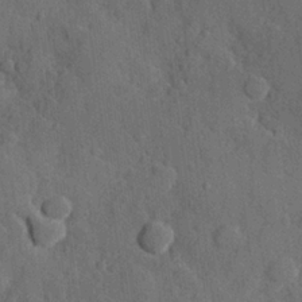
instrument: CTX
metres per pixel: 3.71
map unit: Hve
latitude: 24.5923
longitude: 149.3132
